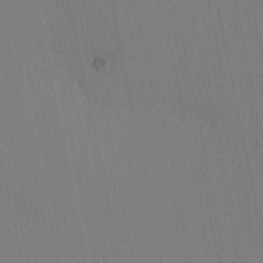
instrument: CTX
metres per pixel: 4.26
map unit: HNhu
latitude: 6.6301
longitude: 4.5196
